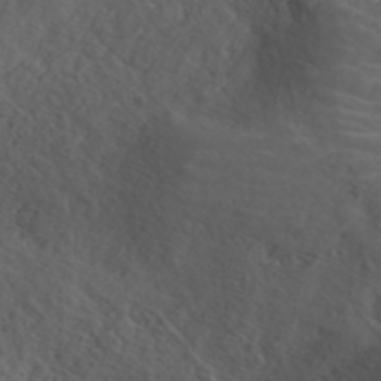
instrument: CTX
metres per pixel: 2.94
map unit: ANa
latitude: 42.8569
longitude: 28.9542
